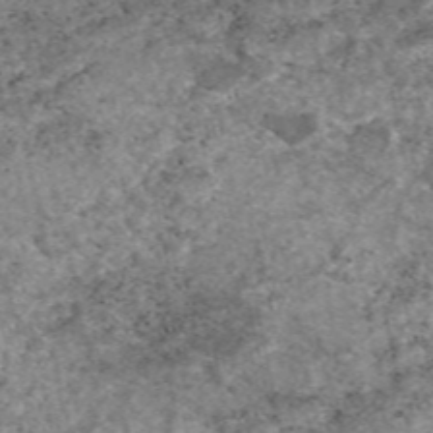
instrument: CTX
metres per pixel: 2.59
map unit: eAb
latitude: 48.6302
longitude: 122.0850
